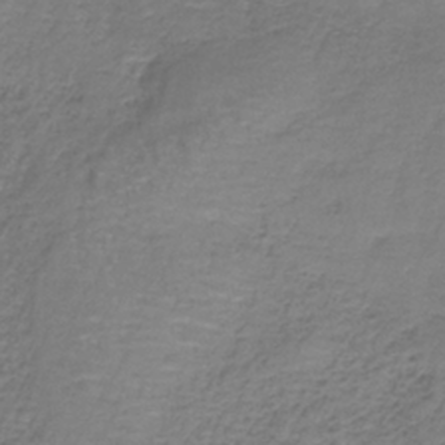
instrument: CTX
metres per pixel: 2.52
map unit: HNb
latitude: -35.5588
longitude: 53.3698
